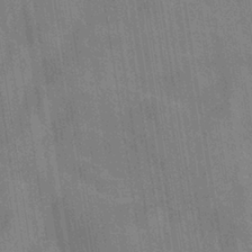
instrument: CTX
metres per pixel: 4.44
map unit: ANa
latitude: -38.1795
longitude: 96.0472
